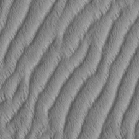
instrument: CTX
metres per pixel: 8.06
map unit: Aa
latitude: 7.2159
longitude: -131.2537
